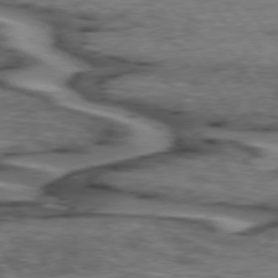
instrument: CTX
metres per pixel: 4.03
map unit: lApd
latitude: 74.3467
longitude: -71.0080
